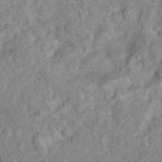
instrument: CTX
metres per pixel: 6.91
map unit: Hto
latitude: 17.1214
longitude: -52.6491
